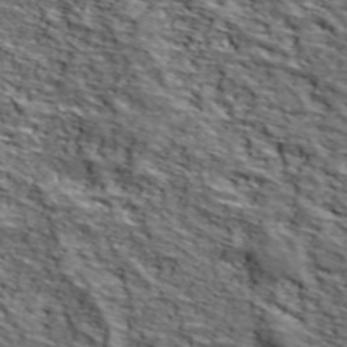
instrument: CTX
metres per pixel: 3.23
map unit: lHvf
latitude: 39.0647
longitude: -86.9702
